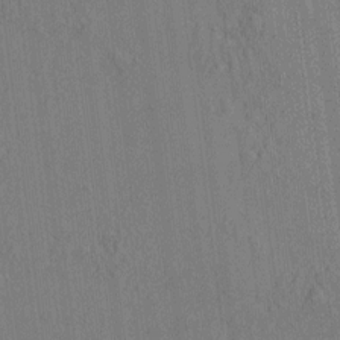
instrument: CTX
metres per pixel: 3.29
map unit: HNhu
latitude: 7.4237
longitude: 15.9745
